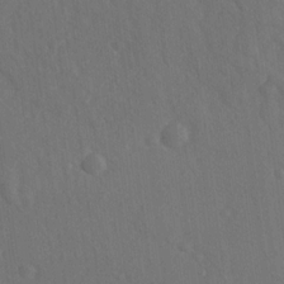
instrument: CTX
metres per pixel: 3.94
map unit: lAvf
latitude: -8.9919
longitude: -121.0459
